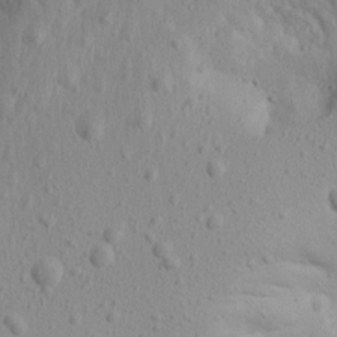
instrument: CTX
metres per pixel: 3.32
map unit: Aa
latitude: 15.6316
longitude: -142.8569
